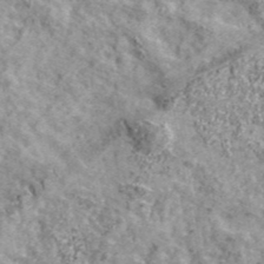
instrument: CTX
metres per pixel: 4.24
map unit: eHh
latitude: 43.6883
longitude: -90.4412
